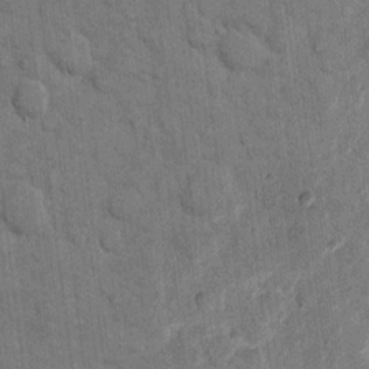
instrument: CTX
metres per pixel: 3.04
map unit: eHh
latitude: 11.6505
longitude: -66.3089
